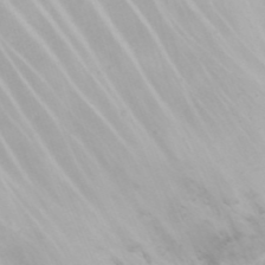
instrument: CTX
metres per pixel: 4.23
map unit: eHh
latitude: 22.3278
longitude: -63.3293
